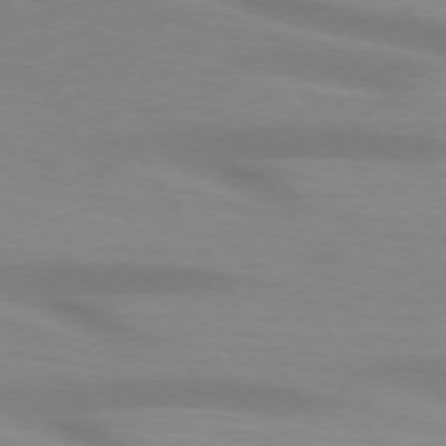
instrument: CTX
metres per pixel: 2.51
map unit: lApd
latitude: 73.4805
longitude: -53.6127
